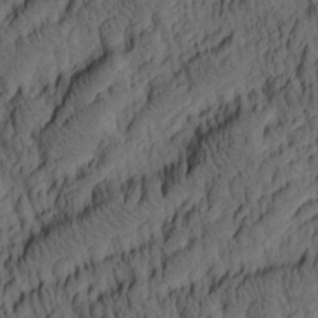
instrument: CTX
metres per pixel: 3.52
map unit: lAa
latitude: 4.3656
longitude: -115.1592
